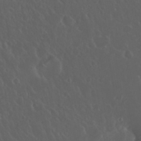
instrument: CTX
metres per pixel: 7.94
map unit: Nhu
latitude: 23.3482
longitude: -62.4223
